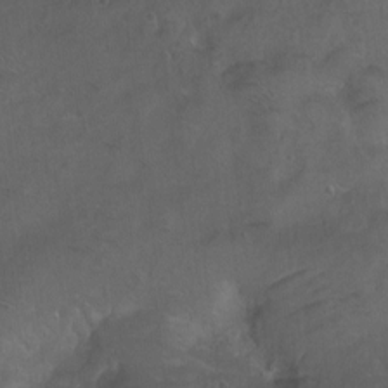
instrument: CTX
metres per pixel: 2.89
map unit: Ht
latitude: 0.3089
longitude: -37.5560
